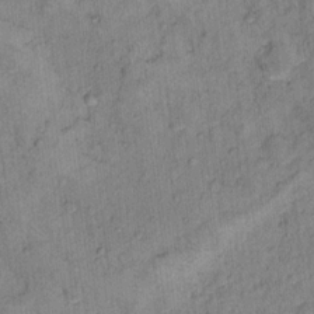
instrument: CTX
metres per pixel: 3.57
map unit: Nhu
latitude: 15.1026
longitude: -31.4427
